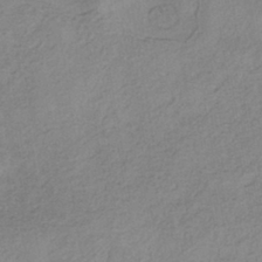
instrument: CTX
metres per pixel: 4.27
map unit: eHh
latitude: -42.0849
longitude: 119.5966
